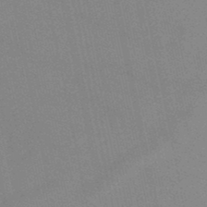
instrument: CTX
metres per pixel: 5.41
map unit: lHb
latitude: -48.7463
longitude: 72.6329
